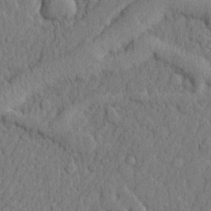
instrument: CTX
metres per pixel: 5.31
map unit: lHvf
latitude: 22.8947
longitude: 142.6329
